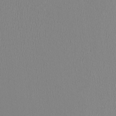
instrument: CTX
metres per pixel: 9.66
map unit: HNhu
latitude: -0.1606
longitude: -0.9891
